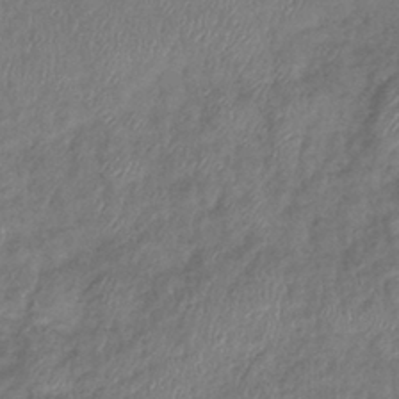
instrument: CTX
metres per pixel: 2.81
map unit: eHb
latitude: -39.7667
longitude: 78.3495
